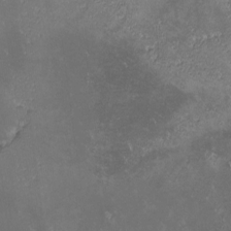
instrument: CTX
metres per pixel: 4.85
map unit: lHvf
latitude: -13.9367
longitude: -103.4804
